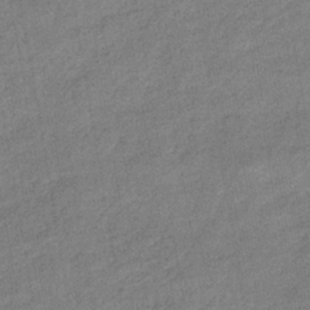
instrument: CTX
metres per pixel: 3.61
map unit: eHb
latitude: -38.0661
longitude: 80.1228
